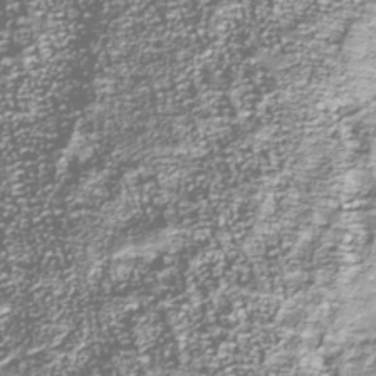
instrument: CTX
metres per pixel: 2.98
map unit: Nhu
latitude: -39.2187
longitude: -82.3089
